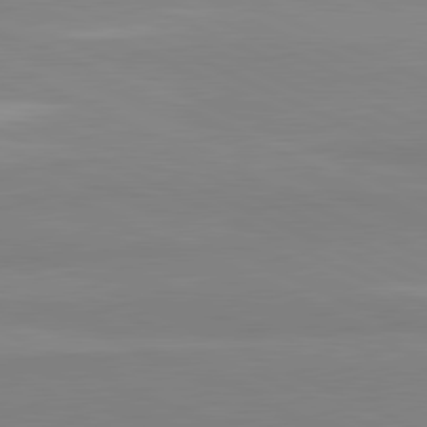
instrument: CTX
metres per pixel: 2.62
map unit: lApd
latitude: 81.8394
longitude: 179.2376
